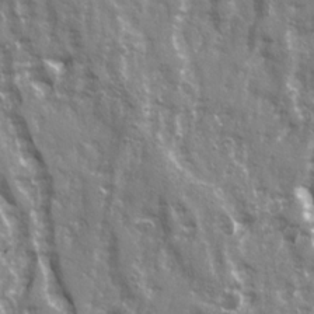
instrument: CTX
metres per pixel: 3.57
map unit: Ave
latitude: 21.9150
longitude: -133.0458
